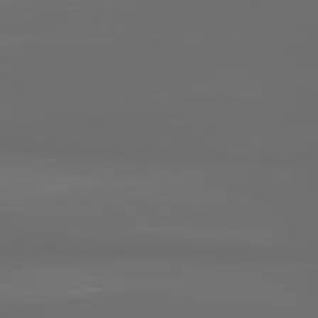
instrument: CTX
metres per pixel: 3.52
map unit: lApd
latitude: 80.9703
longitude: -136.8947
